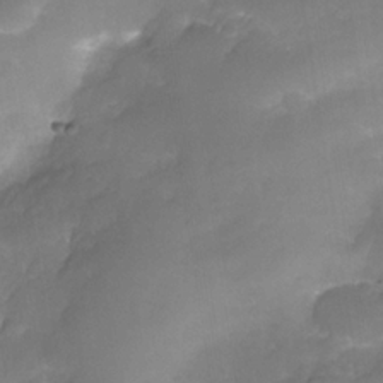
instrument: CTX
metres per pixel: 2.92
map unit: Nhe
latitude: -35.6155
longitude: -145.5560
